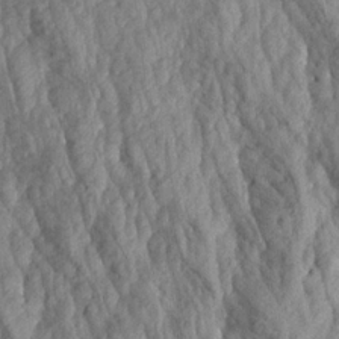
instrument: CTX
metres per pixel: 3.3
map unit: Aa
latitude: 18.9136
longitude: -145.9528
